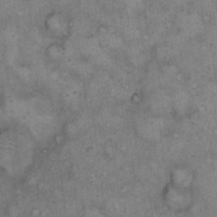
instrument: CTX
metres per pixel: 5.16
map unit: eHh
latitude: 14.6302
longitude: -64.4601
